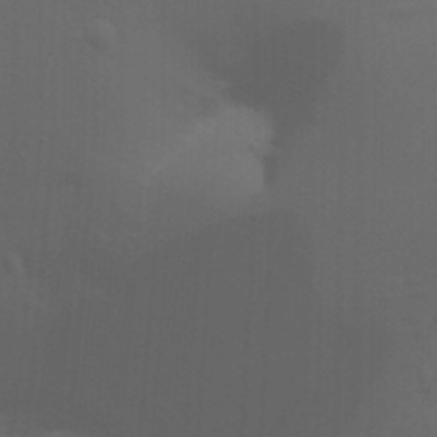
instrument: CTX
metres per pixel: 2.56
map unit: Nhu
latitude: 21.8206
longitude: -73.0459
